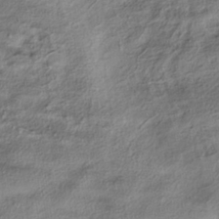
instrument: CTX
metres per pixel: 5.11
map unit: HNhu
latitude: -39.5021
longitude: 107.5399
